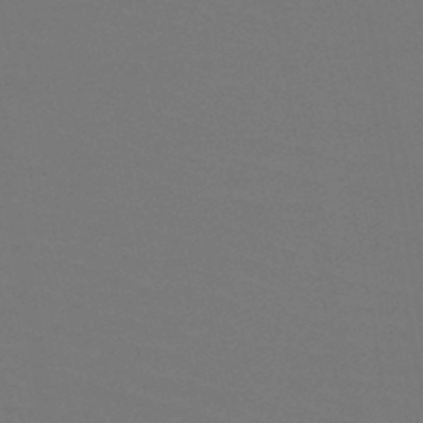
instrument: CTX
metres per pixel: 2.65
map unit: HNb
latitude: -47.3509
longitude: -44.5546
